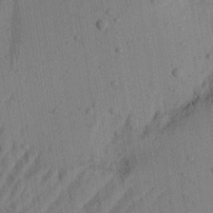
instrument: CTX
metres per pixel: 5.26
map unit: Aa
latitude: 22.3845
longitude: -143.1214
